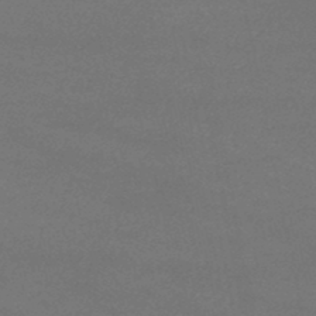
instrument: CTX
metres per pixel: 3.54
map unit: lHb
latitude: -38.5574
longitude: 73.3698
